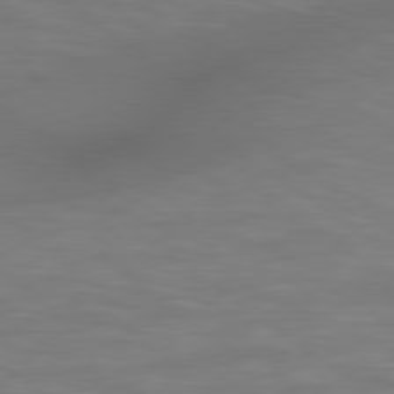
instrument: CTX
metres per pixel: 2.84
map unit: Hpe
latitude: 78.7247
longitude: 175.0486
